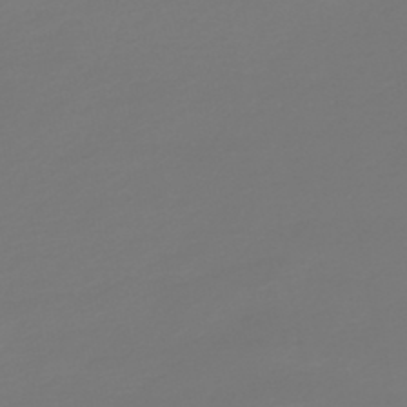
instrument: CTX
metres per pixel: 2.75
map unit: HNb
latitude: -46.9541
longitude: 55.0864
